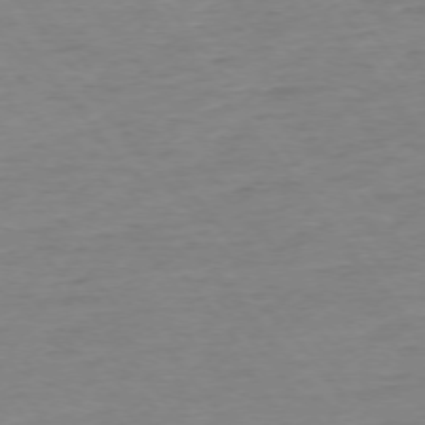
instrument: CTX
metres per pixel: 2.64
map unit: Ap
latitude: -75.4266
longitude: -80.1389
